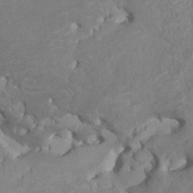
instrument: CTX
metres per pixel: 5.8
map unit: HNhu
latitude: 3.5371
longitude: -3.6505
